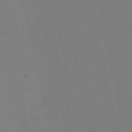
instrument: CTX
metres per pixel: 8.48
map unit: HNb
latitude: -55.3132
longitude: -39.1592
